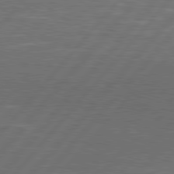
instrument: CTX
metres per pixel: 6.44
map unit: Hpe
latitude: 78.1011
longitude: -120.6491
